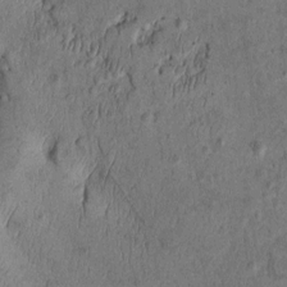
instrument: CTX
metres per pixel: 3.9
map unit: Htu
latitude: -2.6140
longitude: 151.1620
